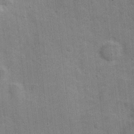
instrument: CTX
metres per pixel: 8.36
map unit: Hve
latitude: 18.5545
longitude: 151.8989
